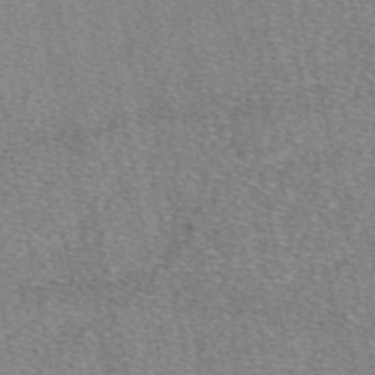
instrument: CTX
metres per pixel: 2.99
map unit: eAb
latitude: 49.0836
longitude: 107.9367
